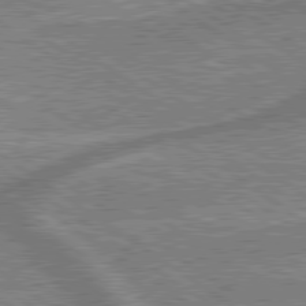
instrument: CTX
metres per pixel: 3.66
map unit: lApd
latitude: 79.5938
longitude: 175.3698
